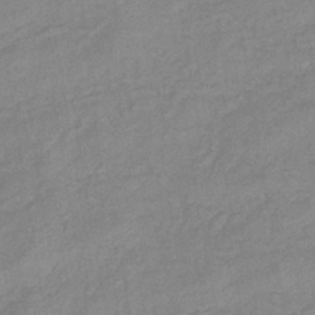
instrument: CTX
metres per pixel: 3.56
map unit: eHb
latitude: -40.0850
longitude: 79.3509
